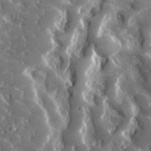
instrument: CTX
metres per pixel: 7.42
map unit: lHvf
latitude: 33.4804
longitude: -85.1025
